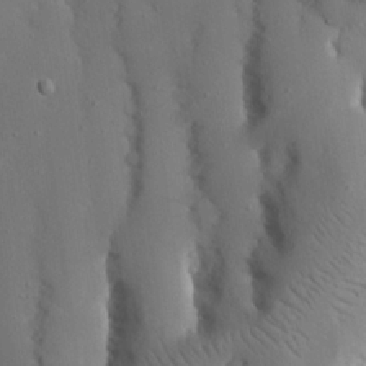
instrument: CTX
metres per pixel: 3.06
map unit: Nhu
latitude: 19.1781
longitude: -73.8773
